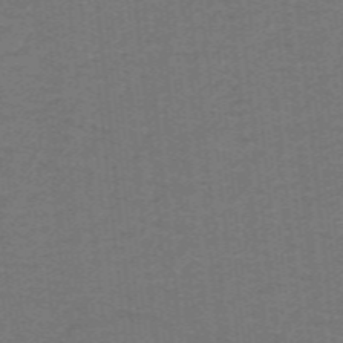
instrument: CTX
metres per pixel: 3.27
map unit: lHb
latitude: -42.2172
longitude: 54.2173
